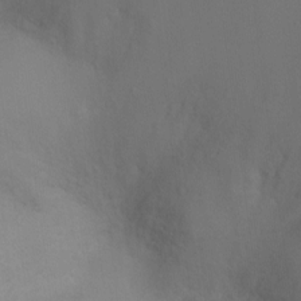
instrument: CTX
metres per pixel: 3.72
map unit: Ht
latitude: -4.1983
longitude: -25.8772
